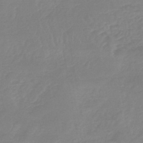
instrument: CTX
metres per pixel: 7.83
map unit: lHb
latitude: -45.1431
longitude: 72.4629
